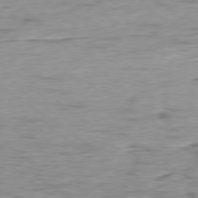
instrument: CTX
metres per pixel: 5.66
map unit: Ap
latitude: -78.8975
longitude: -92.0255
